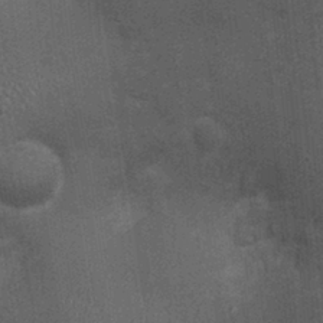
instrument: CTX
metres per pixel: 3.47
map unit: Ht
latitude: -0.9164
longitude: -15.8017
